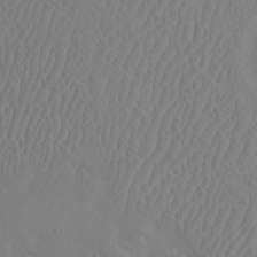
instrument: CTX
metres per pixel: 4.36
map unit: eHh
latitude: -2.7652
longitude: 18.9920
